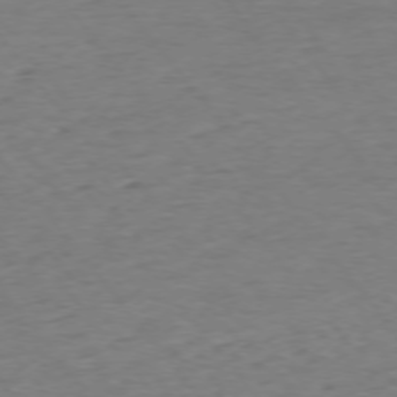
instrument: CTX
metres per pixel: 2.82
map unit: Ap
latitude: -75.5966
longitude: -88.9136
